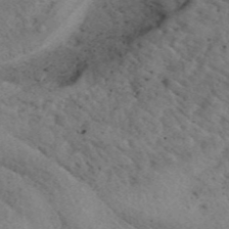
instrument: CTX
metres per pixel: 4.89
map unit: eAb
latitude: 41.5560
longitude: 109.7478
